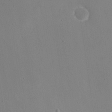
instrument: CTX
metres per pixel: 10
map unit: eHh
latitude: 19.6127
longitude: -68.7246
